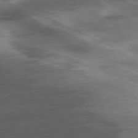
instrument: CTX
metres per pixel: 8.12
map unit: Ap
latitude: -76.9920
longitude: -73.4049
